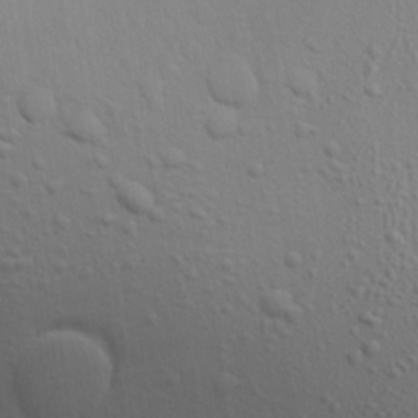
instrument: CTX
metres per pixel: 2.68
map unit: Aa
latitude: 21.7639
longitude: -142.6680
